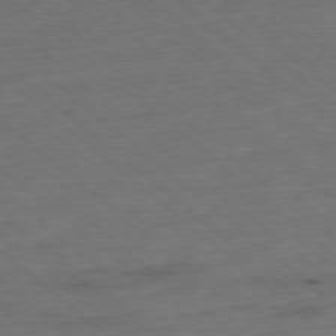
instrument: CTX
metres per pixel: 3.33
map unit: Ap
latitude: -78.1039
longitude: -85.7828
